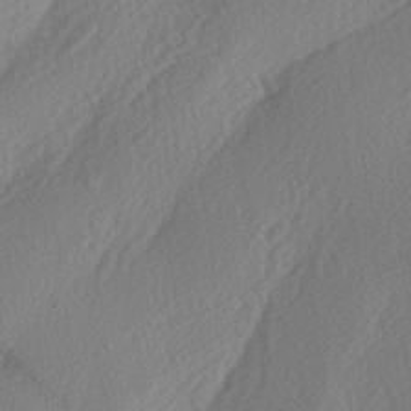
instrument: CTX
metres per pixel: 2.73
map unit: lAa
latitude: -2.7274
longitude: -127.6127
